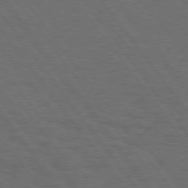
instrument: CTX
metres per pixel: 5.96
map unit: Hpe
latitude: 75.1025
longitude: -137.6127
